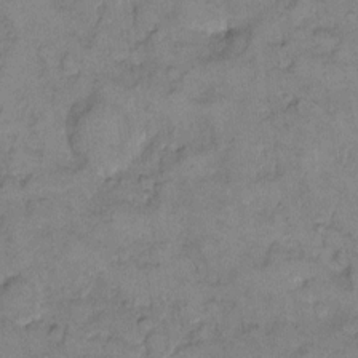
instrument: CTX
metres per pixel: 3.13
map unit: eHh
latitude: 10.1767
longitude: -64.1767
